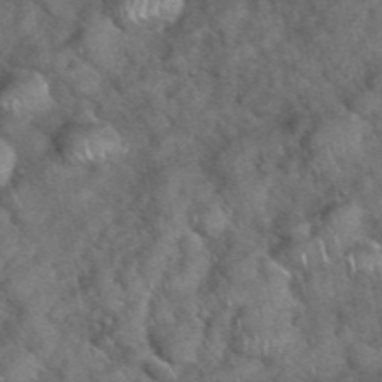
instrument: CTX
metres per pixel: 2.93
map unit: eHh
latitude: 39.3671
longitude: -56.7624
